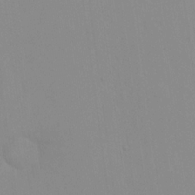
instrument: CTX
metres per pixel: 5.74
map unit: eHh
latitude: 23.6505
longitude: -65.3671
